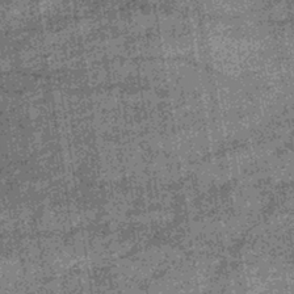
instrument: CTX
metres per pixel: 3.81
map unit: lHb
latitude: -39.6344
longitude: 66.3307
